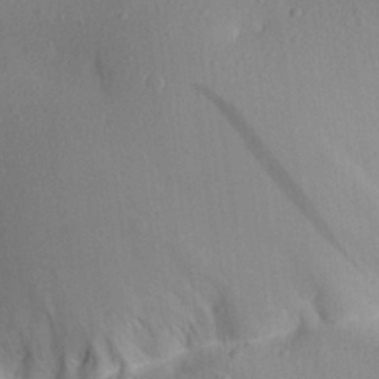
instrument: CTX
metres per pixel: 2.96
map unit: Aa
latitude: 28.3089
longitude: -145.0836
